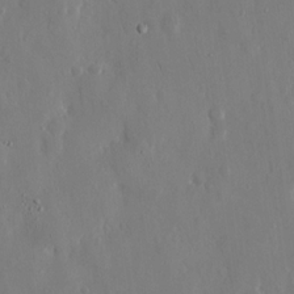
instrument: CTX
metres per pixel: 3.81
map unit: eHh
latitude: 12.7624
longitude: -71.3859
